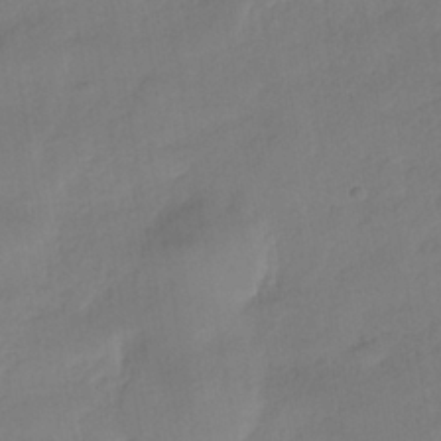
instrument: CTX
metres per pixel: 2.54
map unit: eHh
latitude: -40.1228
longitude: -26.0255
